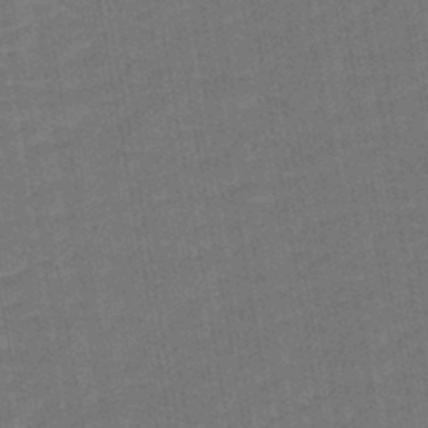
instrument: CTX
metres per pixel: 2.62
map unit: lHb
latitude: -43.3131
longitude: 63.1620
